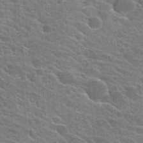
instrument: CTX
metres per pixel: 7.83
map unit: Hto
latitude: 24.5545
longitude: -36.6302
